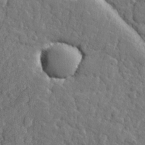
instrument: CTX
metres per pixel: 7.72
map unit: lHvf
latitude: 23.3859
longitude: 142.9541
